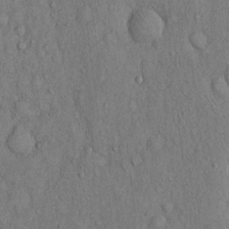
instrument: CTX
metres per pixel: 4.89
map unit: Hto
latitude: 13.8206
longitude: -58.1200
